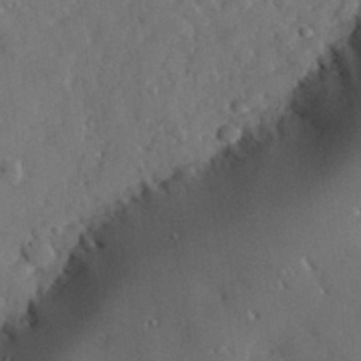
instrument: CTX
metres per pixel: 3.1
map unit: lHvf
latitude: 32.1956
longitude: -85.3293
